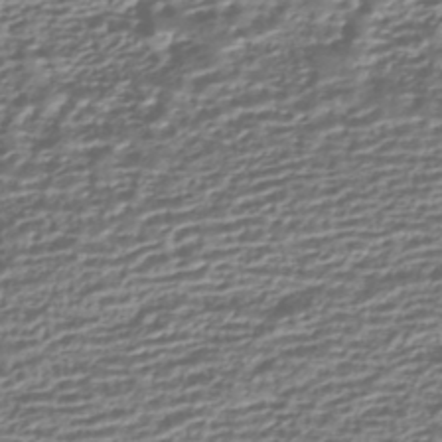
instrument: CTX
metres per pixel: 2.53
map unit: HNhu
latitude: -43.8233
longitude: 98.6140
